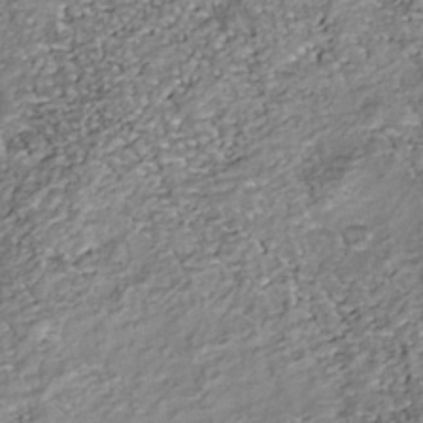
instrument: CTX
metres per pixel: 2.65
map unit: Nhu
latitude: -38.7841
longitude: -81.1970
